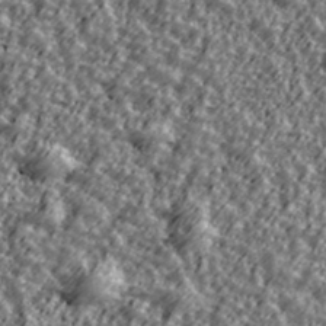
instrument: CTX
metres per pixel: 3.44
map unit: Ave
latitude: 42.4034
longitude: -113.4426
